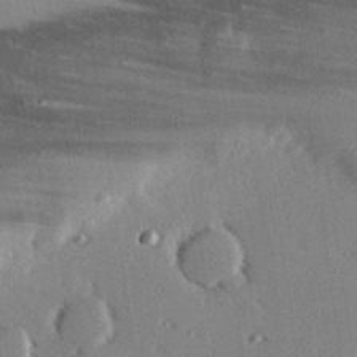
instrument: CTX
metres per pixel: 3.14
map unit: eHh
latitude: 22.9325
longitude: -90.2145
